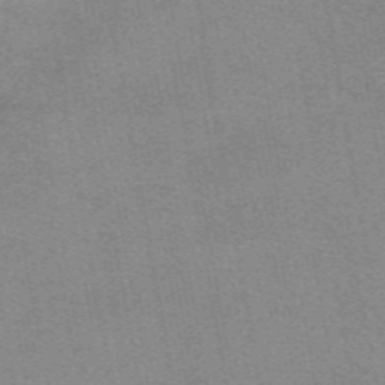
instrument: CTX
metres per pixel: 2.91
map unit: eAb
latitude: 49.9339
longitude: 105.6722
